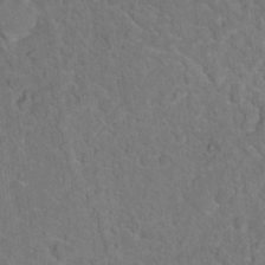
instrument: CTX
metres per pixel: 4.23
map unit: Hto
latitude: 15.6694
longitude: -36.8380
